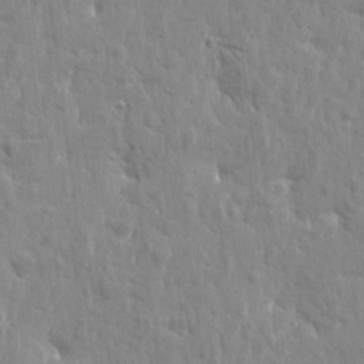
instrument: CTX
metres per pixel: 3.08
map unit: Htu
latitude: -2.1794
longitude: 179.8422
